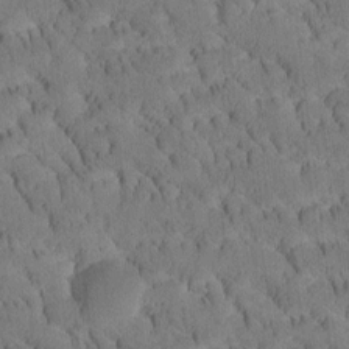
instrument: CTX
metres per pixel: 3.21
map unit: Htu
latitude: -3.7288
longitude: 172.6707
